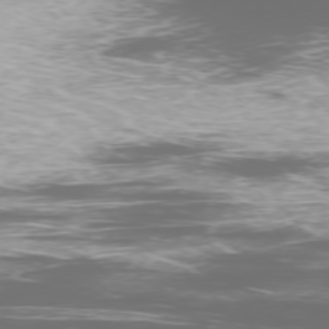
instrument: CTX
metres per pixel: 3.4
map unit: Ap
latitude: -76.6518
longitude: -68.5735
